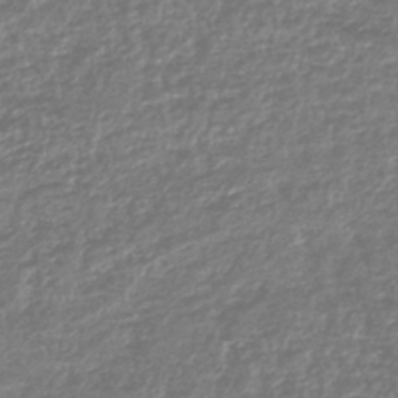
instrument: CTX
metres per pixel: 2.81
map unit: lHb
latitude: -42.0283
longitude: 72.1228
